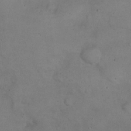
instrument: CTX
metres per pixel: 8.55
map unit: eHh
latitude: 22.0633
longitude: -60.1011
